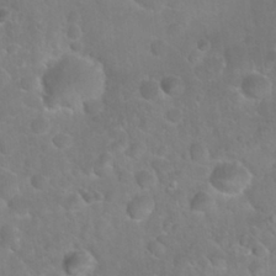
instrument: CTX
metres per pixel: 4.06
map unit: Nhu
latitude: 27.4049
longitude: -62.2145
